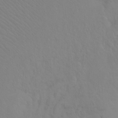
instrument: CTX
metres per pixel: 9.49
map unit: Ht
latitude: -8.5952
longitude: -37.8206
